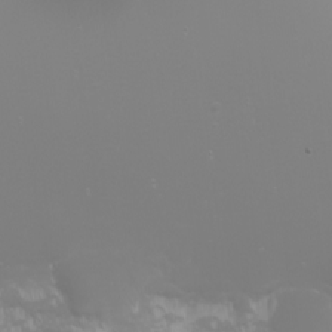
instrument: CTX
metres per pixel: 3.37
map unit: Nhu
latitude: -6.8219
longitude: -79.4994
